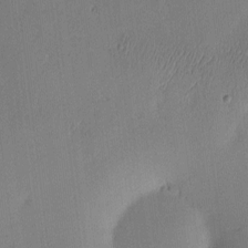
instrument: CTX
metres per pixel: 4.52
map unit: eHh
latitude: -3.3509
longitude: 17.6533
